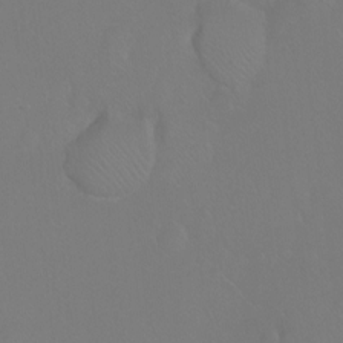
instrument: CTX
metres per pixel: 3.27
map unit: Ht
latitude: -7.1242
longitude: -29.7260
